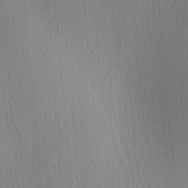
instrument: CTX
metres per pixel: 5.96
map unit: Ave
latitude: 3.5371
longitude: -112.0444
